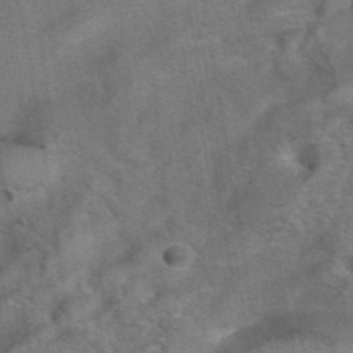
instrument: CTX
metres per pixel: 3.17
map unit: eAb
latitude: 41.9528
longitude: 104.2928
